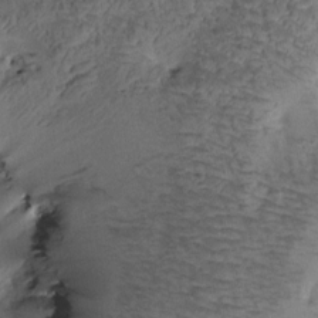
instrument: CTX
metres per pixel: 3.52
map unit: Htu
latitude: -1.2187
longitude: 171.2187
